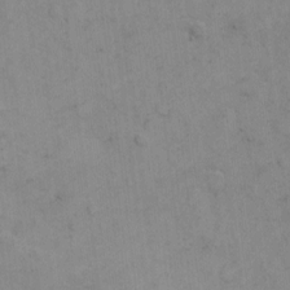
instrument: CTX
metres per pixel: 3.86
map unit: Hto
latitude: 5.8016
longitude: -62.0255
